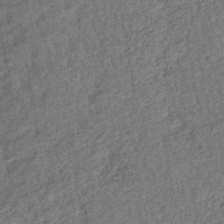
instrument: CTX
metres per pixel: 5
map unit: eHb
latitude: -39.7856
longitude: 77.8422
